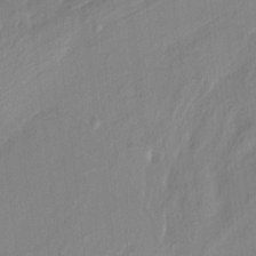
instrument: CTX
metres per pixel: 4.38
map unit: HNhu
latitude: 8.0255
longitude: -2.1200
